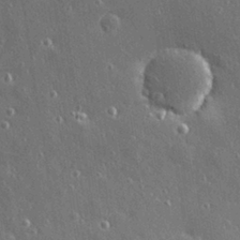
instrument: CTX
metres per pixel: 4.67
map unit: Hve
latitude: 28.0633
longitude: -90.4412
